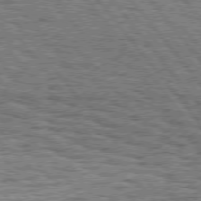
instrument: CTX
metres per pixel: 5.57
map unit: Hpe
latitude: 76.0255
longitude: -136.8569
